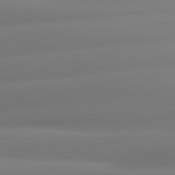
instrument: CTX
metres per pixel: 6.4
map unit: lApd
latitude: 81.0458
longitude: -160.3656
